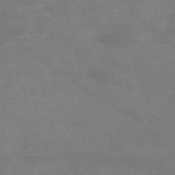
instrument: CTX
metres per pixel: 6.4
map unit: HNb
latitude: -55.7667
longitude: -40.3089
